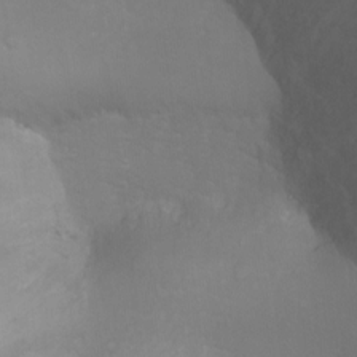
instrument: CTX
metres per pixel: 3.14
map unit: Ht
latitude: -0.1984
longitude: -35.7449
